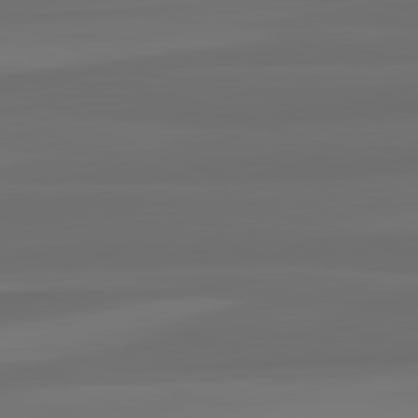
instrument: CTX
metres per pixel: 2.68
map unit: lApd
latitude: 82.8569
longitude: 159.1053
